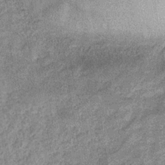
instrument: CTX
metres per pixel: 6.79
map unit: eHb
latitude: -31.4643
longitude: 72.5762
